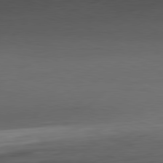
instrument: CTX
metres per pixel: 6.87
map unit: Ap
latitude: -81.9745
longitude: -78.8758
